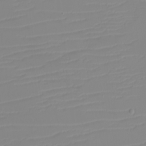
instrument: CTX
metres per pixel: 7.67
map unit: eHh
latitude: -5.9745
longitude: -84.6491
